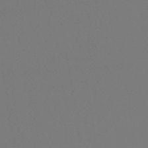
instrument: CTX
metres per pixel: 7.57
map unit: lHb
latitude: -40.9542
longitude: 69.5966
